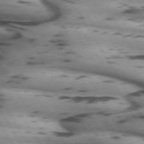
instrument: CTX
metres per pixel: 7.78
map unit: lApd
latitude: 71.7261
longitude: -52.6491
